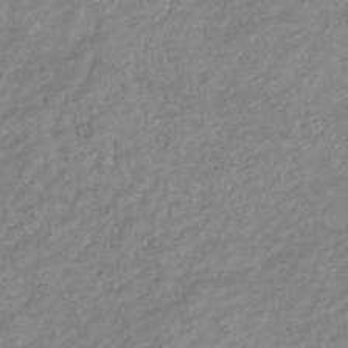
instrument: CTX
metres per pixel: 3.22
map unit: eHb
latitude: -40.2172
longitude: 81.5966
